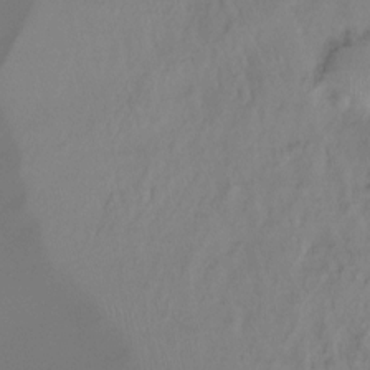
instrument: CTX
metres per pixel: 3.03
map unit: Htu
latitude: -14.6141
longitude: -44.7246
